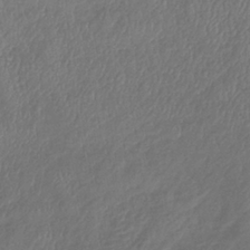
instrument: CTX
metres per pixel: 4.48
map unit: lHb
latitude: -39.0676
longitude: 74.0094
